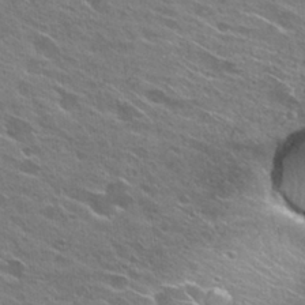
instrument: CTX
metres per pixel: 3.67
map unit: Hto
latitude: 26.9325
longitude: -44.2522
